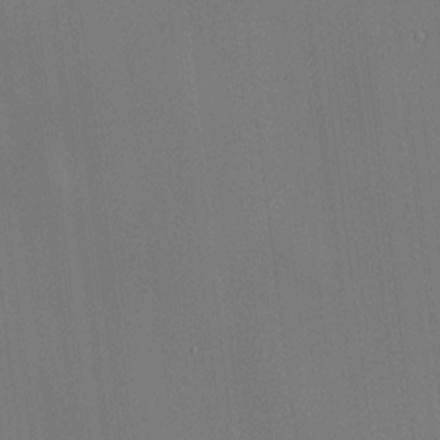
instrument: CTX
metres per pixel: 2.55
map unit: HNhu
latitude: 8.6113
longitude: 15.0109
